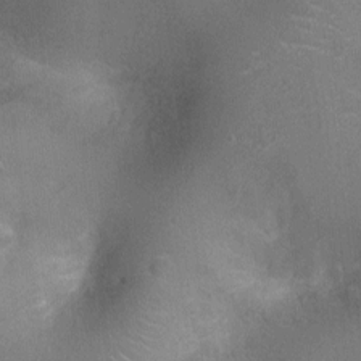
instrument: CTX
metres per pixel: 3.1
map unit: Ht
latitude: -3.6910
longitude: -15.9151
